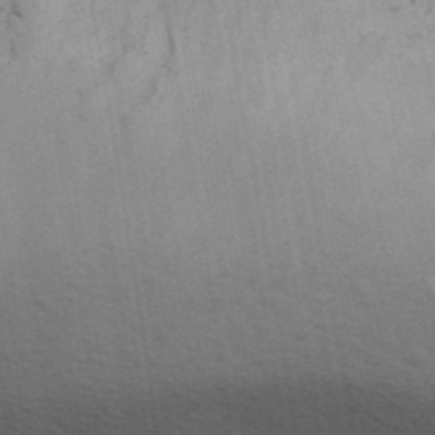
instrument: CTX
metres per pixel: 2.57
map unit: Ave
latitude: 13.3860
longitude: -102.2711
